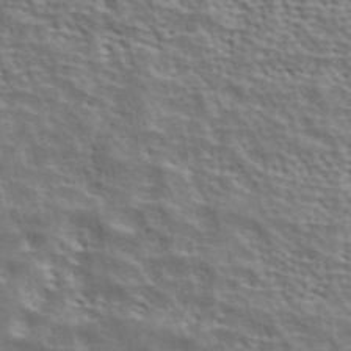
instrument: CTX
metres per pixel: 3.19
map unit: ANa
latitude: 42.9892
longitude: 46.9352
